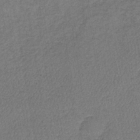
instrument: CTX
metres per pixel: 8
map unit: lHb
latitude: -39.4266
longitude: 72.9730
